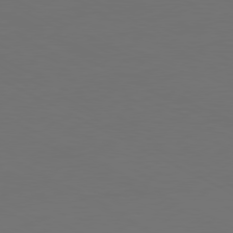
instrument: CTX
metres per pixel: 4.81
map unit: Hpe
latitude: -81.2565
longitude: 18.4062
